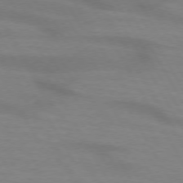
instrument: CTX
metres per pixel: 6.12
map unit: lApd
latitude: 74.1200
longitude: -65.5182
